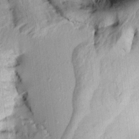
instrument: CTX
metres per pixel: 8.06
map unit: Aa
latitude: 10.1578
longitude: -141.7449
